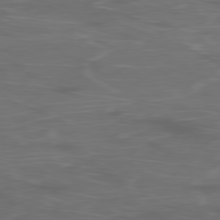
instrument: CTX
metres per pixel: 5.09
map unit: Ap
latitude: -80.1417
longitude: -70.9325
